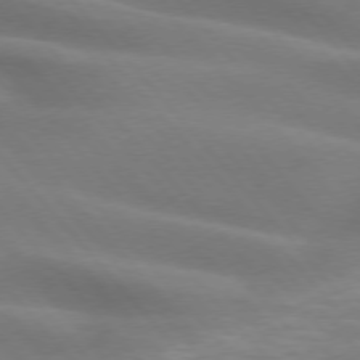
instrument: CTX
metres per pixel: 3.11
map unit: lApd
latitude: 75.1025
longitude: -60.6301
